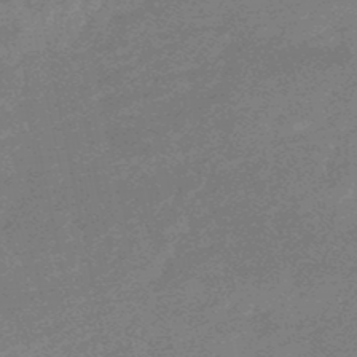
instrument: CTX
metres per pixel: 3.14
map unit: lHb
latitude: -49.1054
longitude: 82.0850
